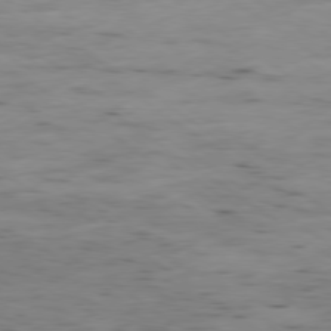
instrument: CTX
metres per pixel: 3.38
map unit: Ap
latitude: -79.3887
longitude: -101.4615
